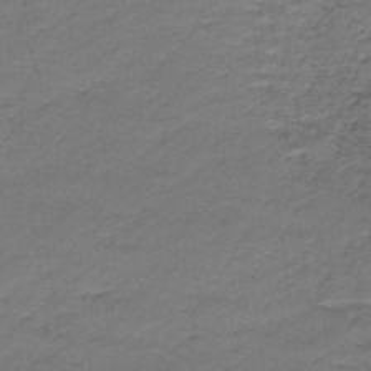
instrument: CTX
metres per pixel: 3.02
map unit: lHb
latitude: -42.6329
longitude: 58.0849
